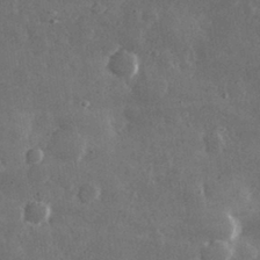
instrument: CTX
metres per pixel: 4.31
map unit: lHvf
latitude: 32.0444
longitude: -88.8758
